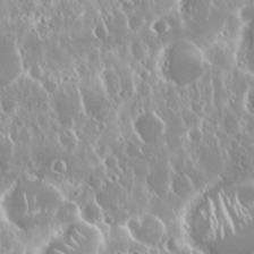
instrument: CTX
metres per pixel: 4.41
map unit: Nhu
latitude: 24.9324
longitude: -60.4412
